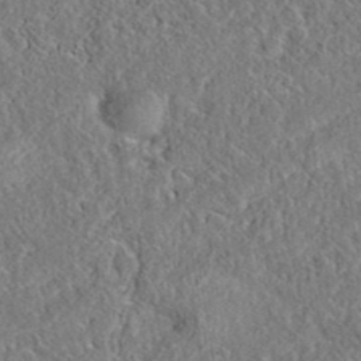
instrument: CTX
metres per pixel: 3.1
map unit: eAb
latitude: 37.5938
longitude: 112.0283
